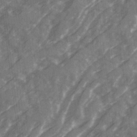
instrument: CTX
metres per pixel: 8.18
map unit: Ave
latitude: 20.0255
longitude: -131.0648
